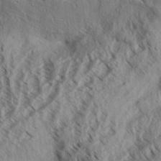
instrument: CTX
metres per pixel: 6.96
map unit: Aa
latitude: 32.4601
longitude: -137.6316
